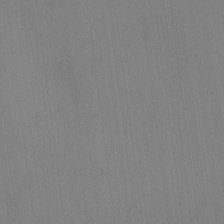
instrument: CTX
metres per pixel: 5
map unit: eHh
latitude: -8.5196
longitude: -68.5357
